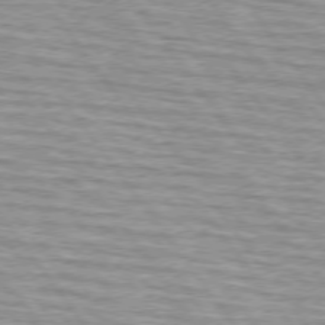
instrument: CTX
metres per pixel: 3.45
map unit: lApd
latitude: 74.6491
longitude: -75.6694
